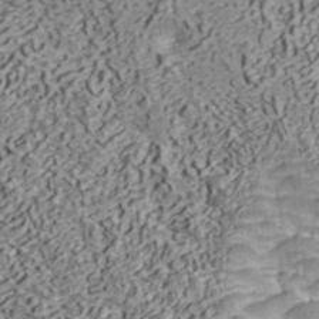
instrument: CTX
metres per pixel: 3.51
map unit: ANa
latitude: 40.8569
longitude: 52.1416
